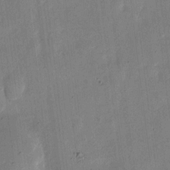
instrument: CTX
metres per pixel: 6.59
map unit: eHh
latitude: 11.4804
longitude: -68.6680
